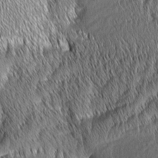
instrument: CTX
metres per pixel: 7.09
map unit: Aa
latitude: 7.0458
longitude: -130.7814
